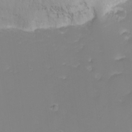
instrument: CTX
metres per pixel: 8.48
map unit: Nhu
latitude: -8.9542
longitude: -81.3859
